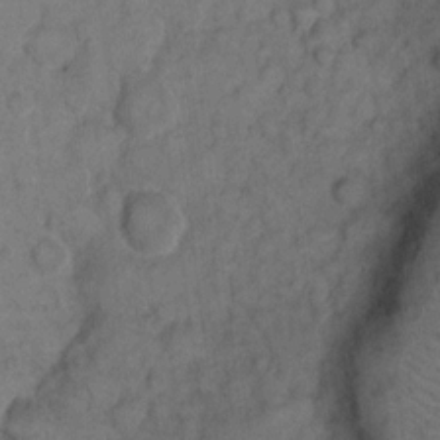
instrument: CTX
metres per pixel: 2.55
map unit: eHh
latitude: 12.7246
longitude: -64.9892
